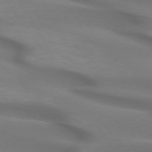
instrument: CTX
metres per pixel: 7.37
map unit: lApd
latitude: 72.9136
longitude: -52.7624
